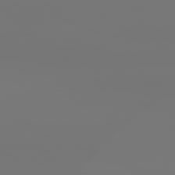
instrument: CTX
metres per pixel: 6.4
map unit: lApd
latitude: 81.4426
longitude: -153.2348
